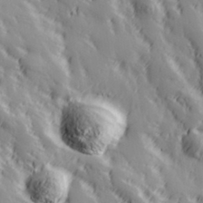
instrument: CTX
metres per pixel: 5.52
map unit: Hve
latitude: 32.5546
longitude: 149.7667
